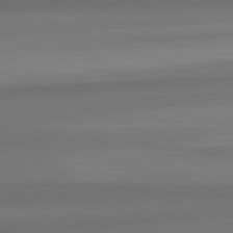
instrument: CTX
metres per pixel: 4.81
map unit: lApd
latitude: 82.5167
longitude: 176.0850
